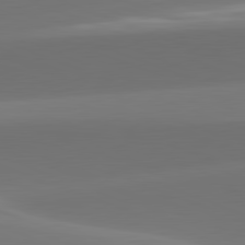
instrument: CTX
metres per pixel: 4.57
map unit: lApd
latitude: 81.9717
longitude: -162.2901
